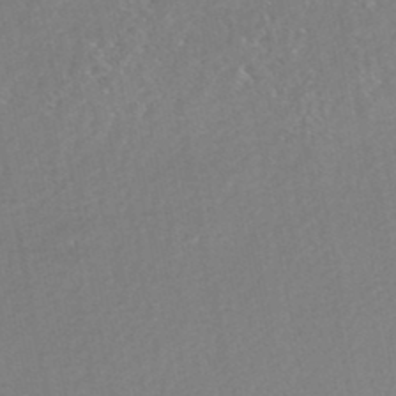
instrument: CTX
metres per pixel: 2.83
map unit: HNhu
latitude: -47.6910
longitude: 102.9731
